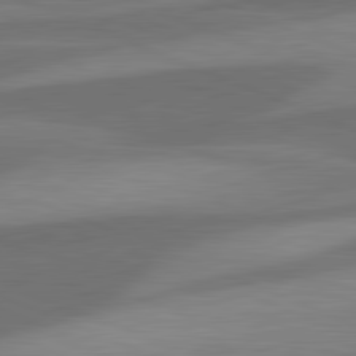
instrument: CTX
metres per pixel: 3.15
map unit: lApd
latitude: 81.6505
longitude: 124.3117
